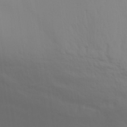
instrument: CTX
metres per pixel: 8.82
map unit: Aa
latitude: 30.7058
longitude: -133.5182
